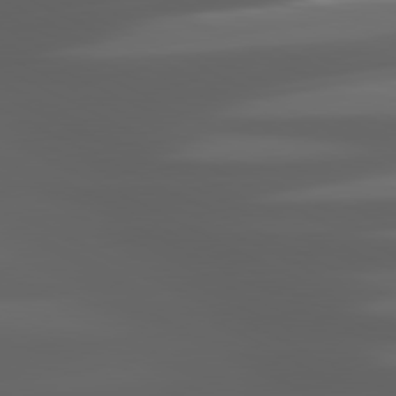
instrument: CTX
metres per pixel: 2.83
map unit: lApd
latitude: 80.6113
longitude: -141.1025
